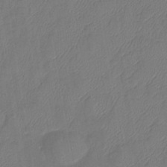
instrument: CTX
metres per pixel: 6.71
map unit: eHb
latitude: -41.4265
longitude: 81.4644
